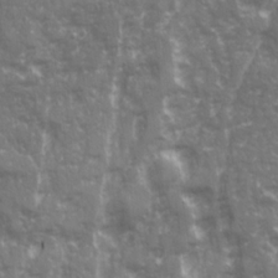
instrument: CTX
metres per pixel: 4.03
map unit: Ave
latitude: 21.1403
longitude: -132.7813
